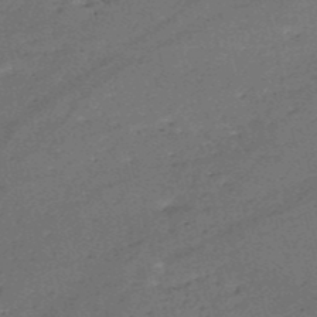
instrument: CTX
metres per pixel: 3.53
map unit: HNb
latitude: -51.0108
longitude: -41.0080
